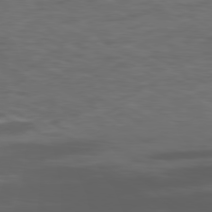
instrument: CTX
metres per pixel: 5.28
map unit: Ap
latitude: -80.5196
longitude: -62.8758
